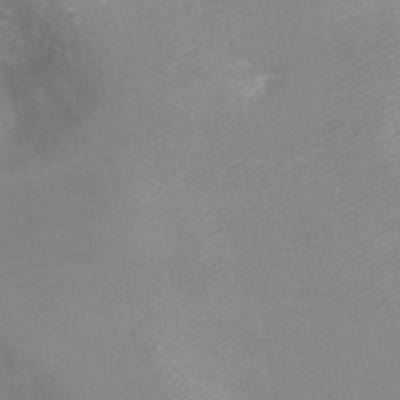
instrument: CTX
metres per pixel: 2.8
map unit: Ht
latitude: -10.5763
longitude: -44.8191
